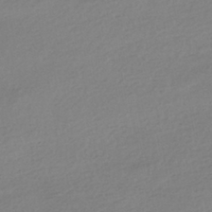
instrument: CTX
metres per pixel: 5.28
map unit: HNhu
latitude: -40.9730
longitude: 97.0676
